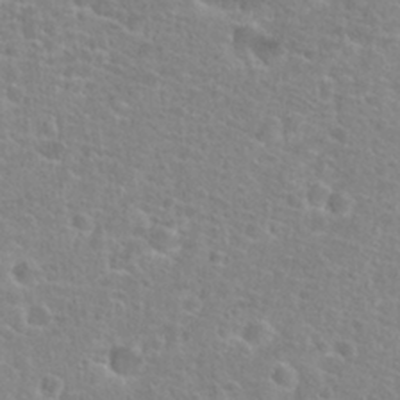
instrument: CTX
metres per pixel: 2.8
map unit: Hto
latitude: 25.4237
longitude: -48.7057
